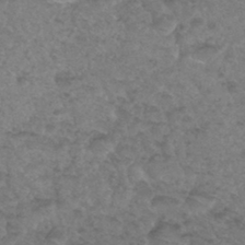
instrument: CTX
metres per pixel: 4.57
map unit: Hto
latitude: 32.5168
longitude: -49.5749
